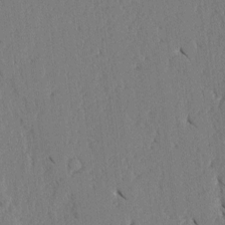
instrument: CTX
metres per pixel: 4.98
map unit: lAvf
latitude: -5.0486
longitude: -113.6883
